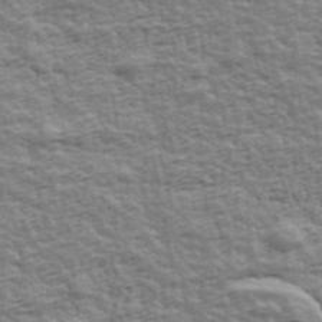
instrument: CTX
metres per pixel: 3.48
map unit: Ave
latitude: 42.8380
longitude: -112.4412
